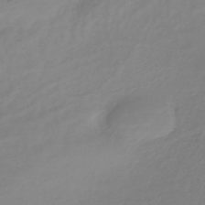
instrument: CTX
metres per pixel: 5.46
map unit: lHb
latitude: -41.1620
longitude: 68.1794
